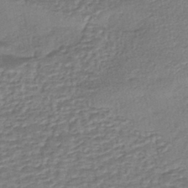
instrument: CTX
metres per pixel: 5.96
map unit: eHh
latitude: -43.5588
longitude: 121.4832
